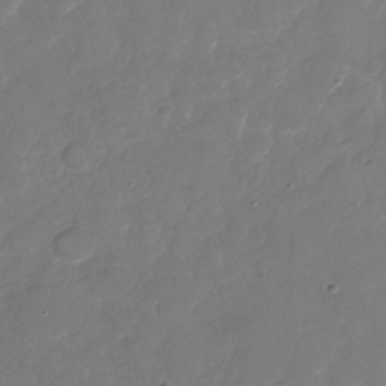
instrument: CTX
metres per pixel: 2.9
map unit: Nhu
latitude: -29.6344
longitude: -70.9702
